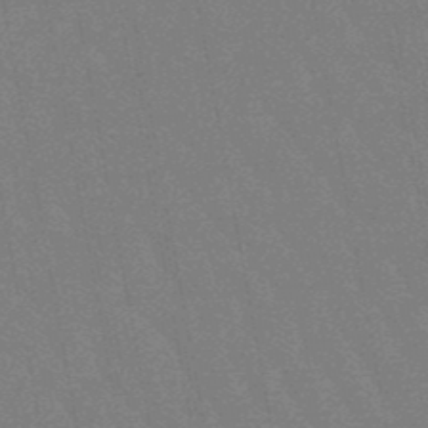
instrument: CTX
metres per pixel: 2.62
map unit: lHb
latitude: -48.8975
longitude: 82.6140
